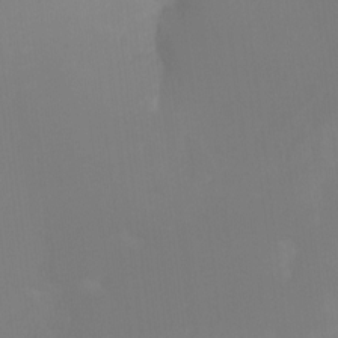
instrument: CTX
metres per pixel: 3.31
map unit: Ht
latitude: -9.8800
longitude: -39.8016
